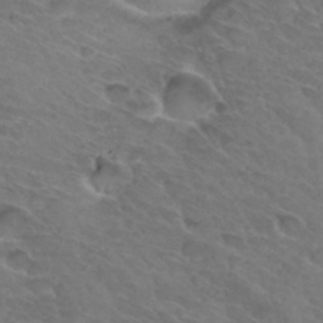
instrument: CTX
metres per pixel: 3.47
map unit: Hto
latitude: 32.2900
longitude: -45.9339
